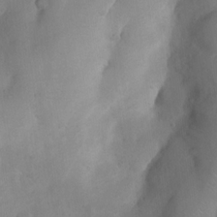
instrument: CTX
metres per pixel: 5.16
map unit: Nhu
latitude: 7.6316
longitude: -22.8380
